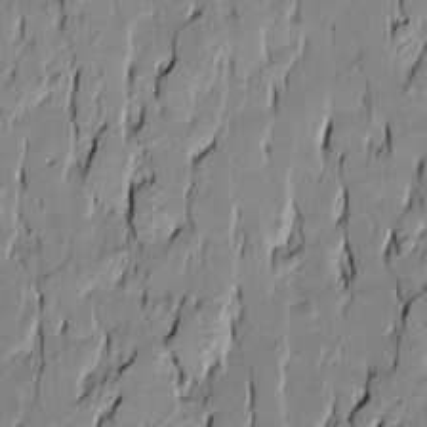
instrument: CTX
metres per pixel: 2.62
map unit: Htu
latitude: -9.8422
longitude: 176.3873
